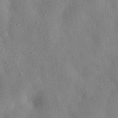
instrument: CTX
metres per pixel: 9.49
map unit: eHh
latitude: 28.7057
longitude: -77.1970
